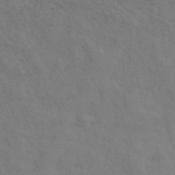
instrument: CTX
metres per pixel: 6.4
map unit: ANa
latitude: 43.0081
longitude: 29.1809
